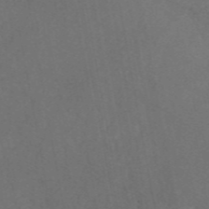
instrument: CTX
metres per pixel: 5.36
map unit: eAb
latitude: 47.4427
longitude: 117.4076
